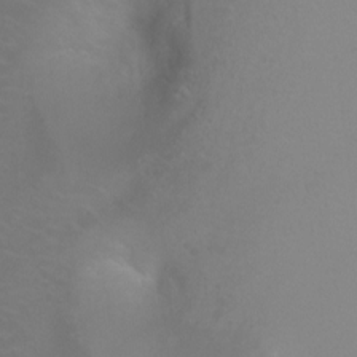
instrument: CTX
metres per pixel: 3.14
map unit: Ht
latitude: -2.4817
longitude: -27.1781
